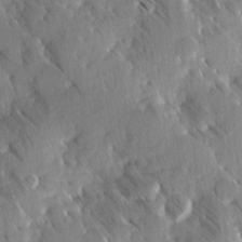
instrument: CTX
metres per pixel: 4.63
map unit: Ave
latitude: 8.5546
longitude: -104.4601
